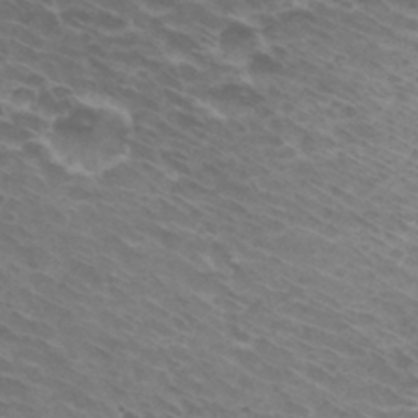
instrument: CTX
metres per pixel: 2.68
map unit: Hto
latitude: 32.0633
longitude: -43.8394
